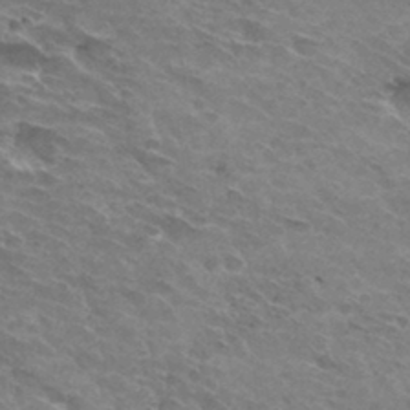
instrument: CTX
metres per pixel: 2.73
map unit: Hto
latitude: 32.7057
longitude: -42.6302
